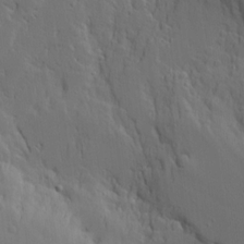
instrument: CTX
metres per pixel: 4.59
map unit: Aa
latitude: 17.7639
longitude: -124.7813
